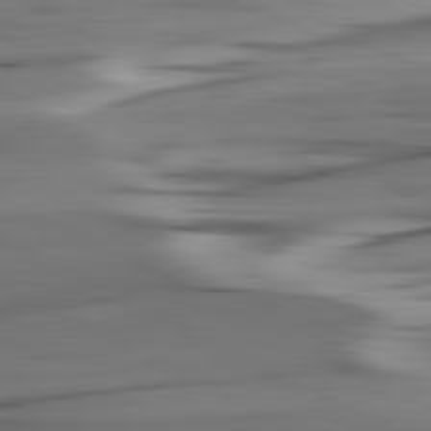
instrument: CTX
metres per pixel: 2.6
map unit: lApd
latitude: 80.9514
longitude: -123.2915
